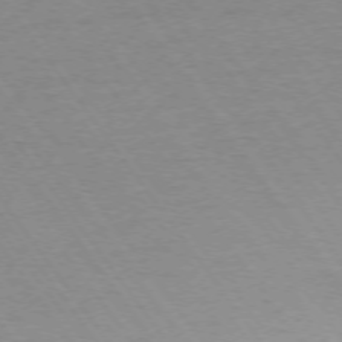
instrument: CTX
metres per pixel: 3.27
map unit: Ap
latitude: -74.6519
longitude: -77.8205
